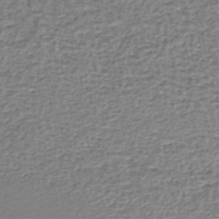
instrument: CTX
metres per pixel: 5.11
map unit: lHb
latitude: -42.5006
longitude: 72.7841
